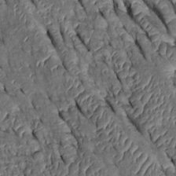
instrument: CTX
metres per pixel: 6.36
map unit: Htu
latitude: 0.1389
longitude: 148.5007
